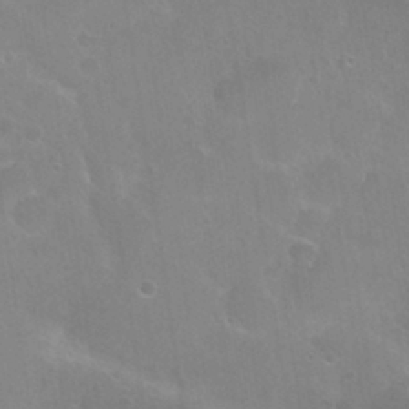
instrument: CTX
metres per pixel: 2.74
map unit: Nhu
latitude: 27.6316
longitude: -54.1578
